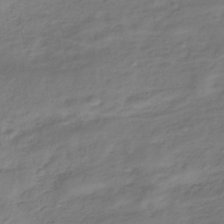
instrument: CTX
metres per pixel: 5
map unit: ANa
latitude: -37.8233
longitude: 97.8423
